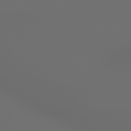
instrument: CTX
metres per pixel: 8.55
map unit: lApd
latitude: 79.4805
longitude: 176.1228
